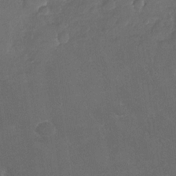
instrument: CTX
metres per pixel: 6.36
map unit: Nhu
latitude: -29.2565
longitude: -62.2145
